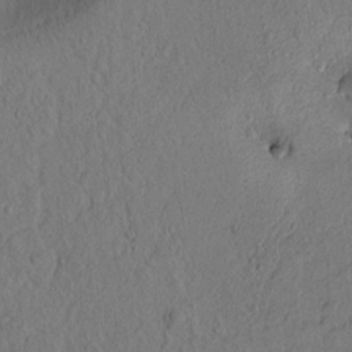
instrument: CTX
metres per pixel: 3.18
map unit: lAvf
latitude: 8.7813
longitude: 165.9367
